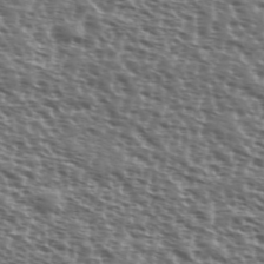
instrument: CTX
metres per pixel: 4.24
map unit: Ave
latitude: 38.3278
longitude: -111.8584
